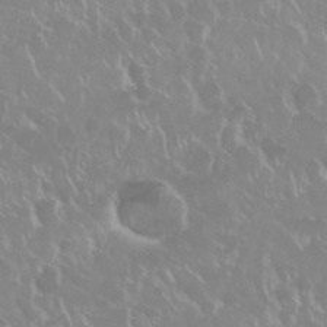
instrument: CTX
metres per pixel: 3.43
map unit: Nhu
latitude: 28.5168
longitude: -61.3859
